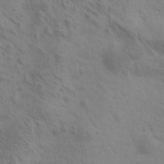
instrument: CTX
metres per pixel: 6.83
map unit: Htu
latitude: 0.2144
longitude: 174.9352
